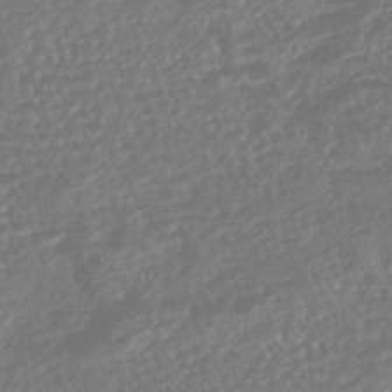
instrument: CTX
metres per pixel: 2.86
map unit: HNhu
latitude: -46.2928
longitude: 105.4265
